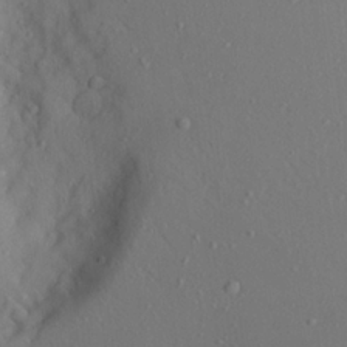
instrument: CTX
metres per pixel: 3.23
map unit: Aa
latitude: 21.0837
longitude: -145.3859
